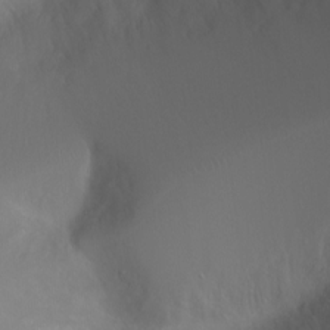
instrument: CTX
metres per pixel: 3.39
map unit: Ht
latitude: -0.2551
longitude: -45.9339
